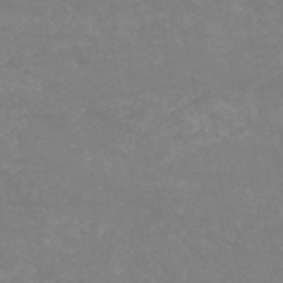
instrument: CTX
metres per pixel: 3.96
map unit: HNb
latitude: -53.8044
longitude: -34.3845
